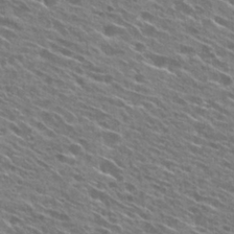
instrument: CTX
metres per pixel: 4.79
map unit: Hto
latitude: 27.2348
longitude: -44.3278
